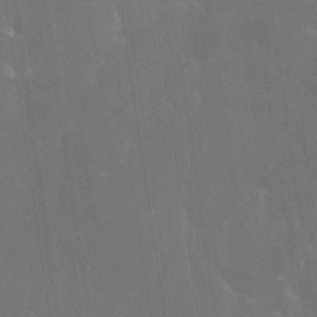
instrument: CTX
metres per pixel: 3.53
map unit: Nhe
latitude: -28.9164
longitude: -110.3467
